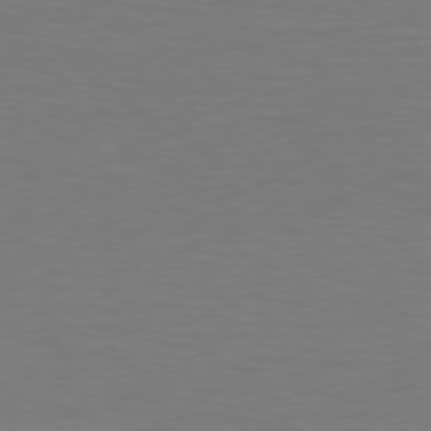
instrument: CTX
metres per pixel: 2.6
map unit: Hpe
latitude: 78.6302
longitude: -138.0444
